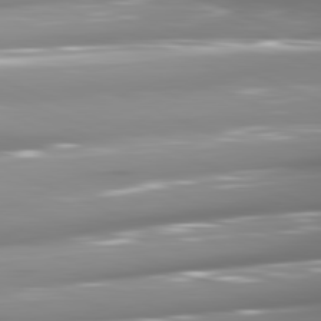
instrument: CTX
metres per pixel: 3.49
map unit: lApd
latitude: 81.6316
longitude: -147.1592
